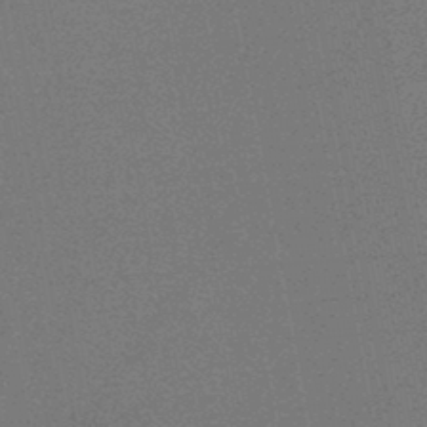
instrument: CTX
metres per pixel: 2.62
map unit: HNb
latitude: -46.0283
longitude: -39.8016
